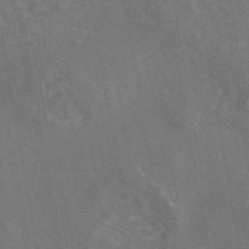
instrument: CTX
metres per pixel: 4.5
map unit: eAb
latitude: 45.7072
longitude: 108.4440
